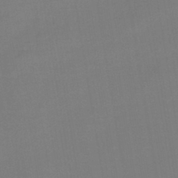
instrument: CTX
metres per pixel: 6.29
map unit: lHb
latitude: -42.6707
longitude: 60.0661
